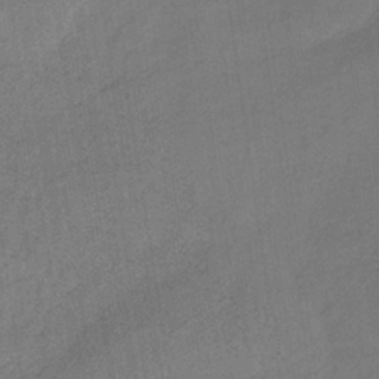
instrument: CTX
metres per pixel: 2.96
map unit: lHb
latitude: -34.3495
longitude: 65.9178
